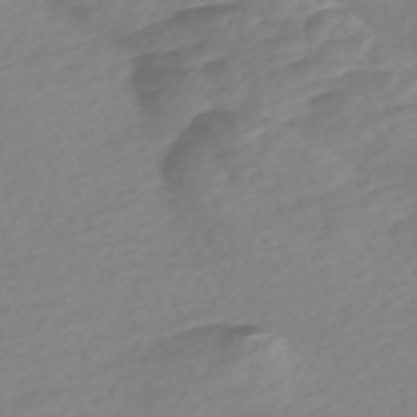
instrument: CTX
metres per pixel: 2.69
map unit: Nve
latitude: -57.7666
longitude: 57.4265
